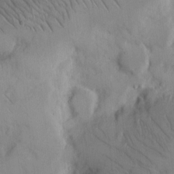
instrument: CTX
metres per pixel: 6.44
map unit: eHh
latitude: 8.5546
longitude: -64.7624
